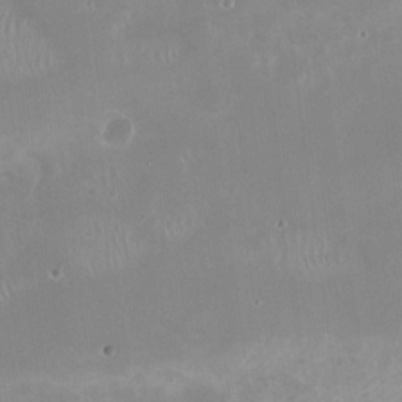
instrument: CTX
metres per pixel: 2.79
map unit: Nhu
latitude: -27.1998
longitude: -60.6301
